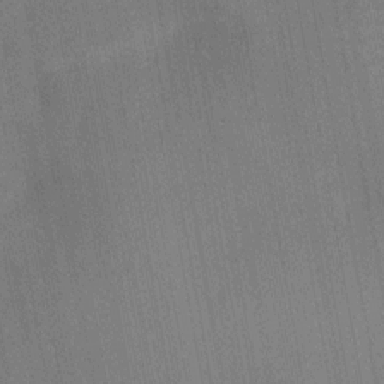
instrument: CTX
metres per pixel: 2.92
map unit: Nhu
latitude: -11.3132
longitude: -22.0444
